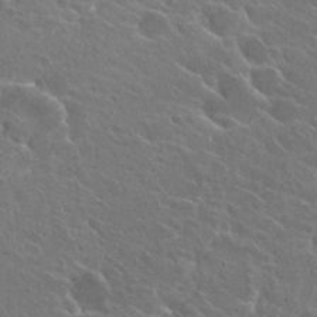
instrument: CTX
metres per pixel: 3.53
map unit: Hto
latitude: 24.6868
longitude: -39.4804
